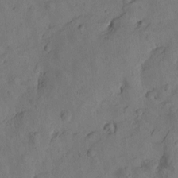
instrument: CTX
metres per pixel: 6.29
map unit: Htu
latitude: -3.2753
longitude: -176.2144
